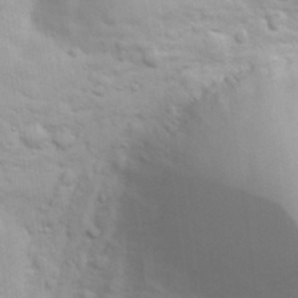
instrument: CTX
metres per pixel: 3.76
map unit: eHh
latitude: 31.9151
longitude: -61.7638
